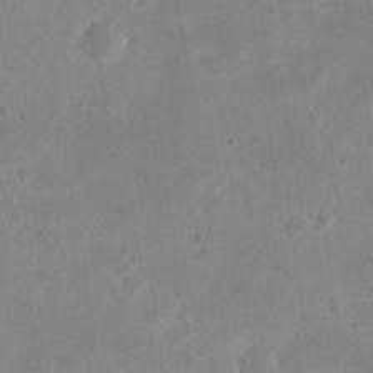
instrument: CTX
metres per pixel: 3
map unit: eHh
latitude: 20.8380
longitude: -69.1970
